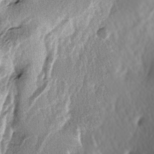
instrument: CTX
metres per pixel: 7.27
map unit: lAa
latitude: -6.8597
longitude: -124.1389
